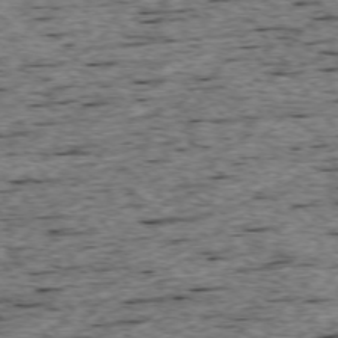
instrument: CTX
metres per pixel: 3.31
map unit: Ap
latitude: -74.7464
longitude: -87.7260
